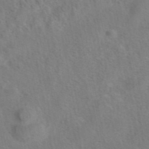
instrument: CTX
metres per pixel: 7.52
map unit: eAb
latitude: 42.2334
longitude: 105.1053
